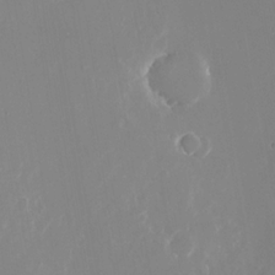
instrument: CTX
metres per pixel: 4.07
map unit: Nhu
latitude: -24.4062
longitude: -73.0270
